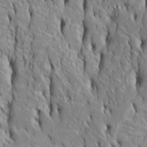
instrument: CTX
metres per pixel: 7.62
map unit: Htu
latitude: -4.9919
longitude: 152.2172
